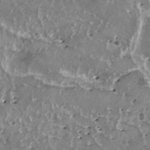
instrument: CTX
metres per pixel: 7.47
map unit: HNhu
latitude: 1.5938
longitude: 6.2361
